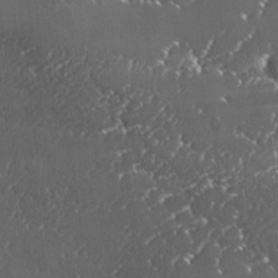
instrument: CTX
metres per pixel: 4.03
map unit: Ave
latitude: 1.1592
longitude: -113.7449
